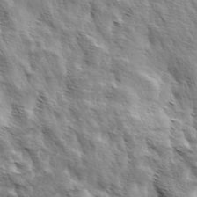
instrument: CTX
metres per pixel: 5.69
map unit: lAa
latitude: -3.9367
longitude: -122.3467
